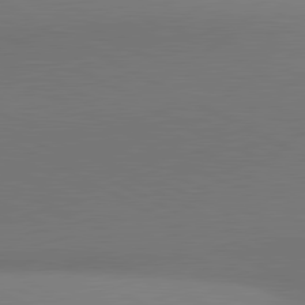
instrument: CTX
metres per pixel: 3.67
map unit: lApd
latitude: 81.3104
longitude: 146.3306
